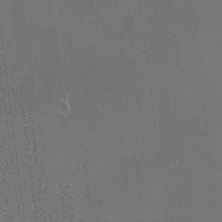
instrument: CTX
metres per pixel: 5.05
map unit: HNhu
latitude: 3.7827
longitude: 5.1242
